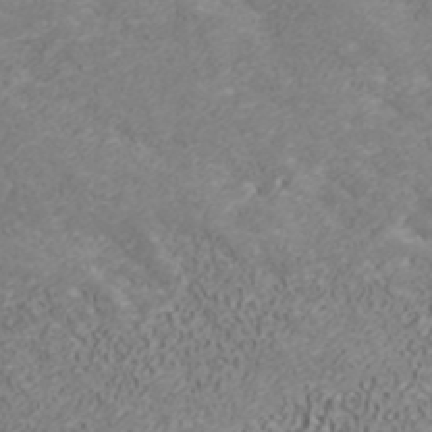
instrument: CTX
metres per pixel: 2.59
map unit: ANa
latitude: 41.9150
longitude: 29.0298
